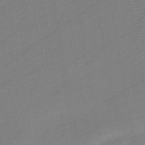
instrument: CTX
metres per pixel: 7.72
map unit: HNb
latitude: -46.3873
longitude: -40.4412
